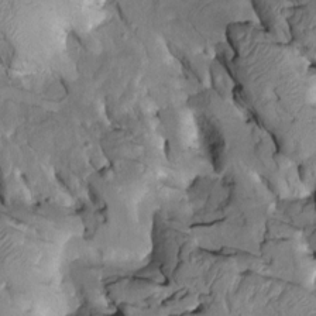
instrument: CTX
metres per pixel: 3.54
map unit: Htu
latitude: -2.6518
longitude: 149.6722
